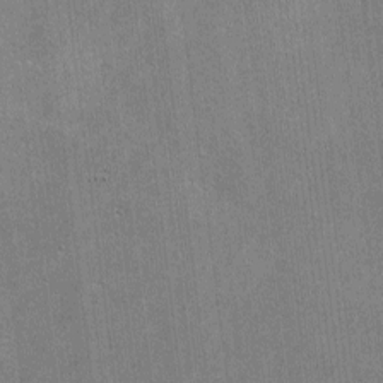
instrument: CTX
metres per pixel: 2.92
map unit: lHvf
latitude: -9.0108
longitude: -101.1403
